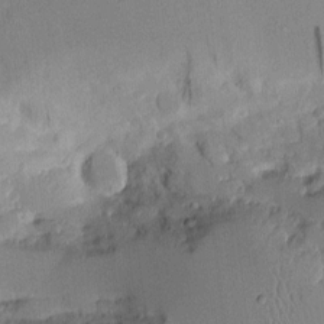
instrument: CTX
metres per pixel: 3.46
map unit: Aa
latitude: 10.9892
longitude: -126.7624
